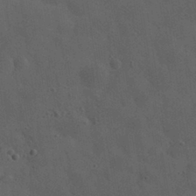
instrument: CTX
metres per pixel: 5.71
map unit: eHh
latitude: 30.4412
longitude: -68.6113
